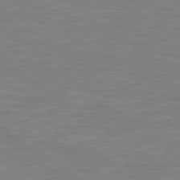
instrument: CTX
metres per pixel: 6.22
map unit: Hpe
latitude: 79.4238
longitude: -126.8002
